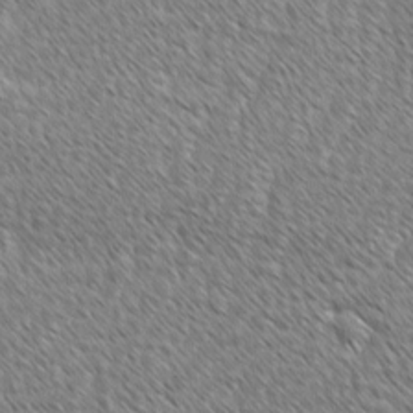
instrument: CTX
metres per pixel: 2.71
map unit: lAvf
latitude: -1.7856
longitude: -114.5734
